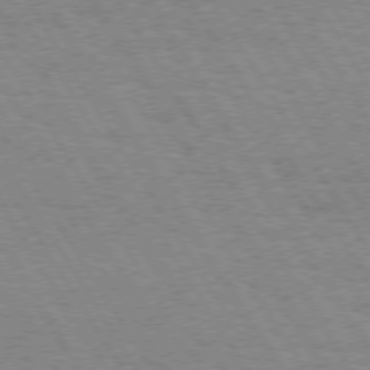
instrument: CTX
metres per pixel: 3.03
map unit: Hpe
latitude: 73.3671
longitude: -129.2159
